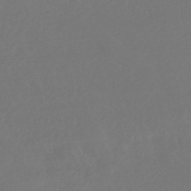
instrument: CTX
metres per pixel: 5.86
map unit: HNhu
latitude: -43.0108
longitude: 93.6911
